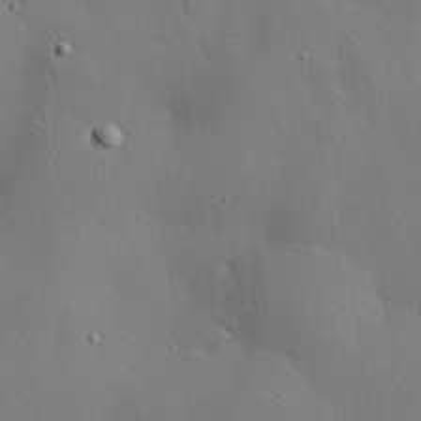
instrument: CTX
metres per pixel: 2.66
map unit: eHh
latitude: 29.6694
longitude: -82.6679
